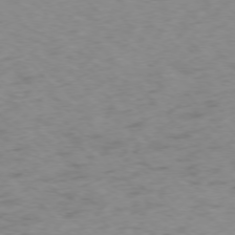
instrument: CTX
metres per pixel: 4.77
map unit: Ap
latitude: -76.3684
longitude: -65.5371
